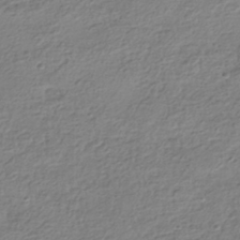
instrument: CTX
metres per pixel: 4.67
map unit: HNhu
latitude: -41.8611
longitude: 100.0472
